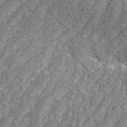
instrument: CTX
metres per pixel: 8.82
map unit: eHh
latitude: 35.2348
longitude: -133.5560
